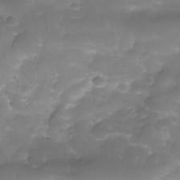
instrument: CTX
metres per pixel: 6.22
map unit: Nhe
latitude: -34.5574
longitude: -146.5546
